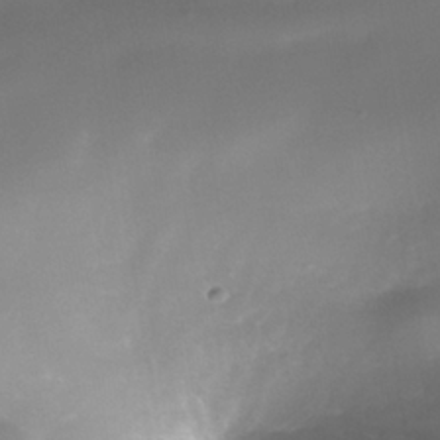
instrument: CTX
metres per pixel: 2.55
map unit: Nhe
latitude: -38.4062
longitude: -118.9136
